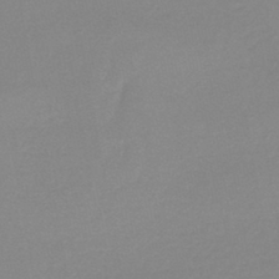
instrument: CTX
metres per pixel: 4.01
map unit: lHb
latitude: -44.0283
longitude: 64.3873
